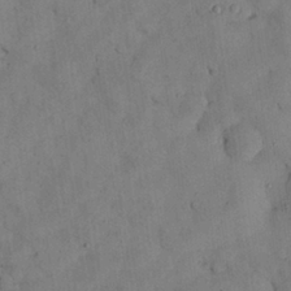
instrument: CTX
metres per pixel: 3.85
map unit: Nhu
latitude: 28.2333
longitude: -72.2523
